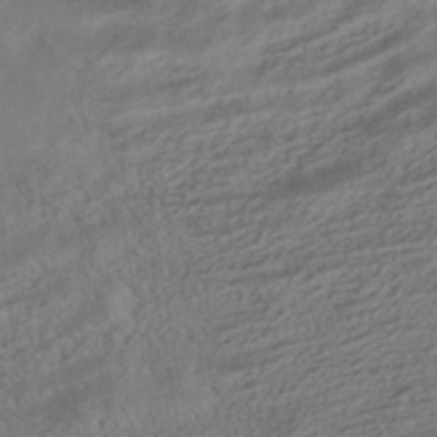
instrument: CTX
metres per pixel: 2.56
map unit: HNhu
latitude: -42.0472
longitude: 105.2754
